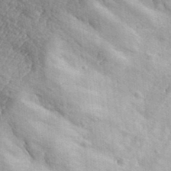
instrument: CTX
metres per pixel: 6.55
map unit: eHh
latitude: 37.0081
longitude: -80.2711
